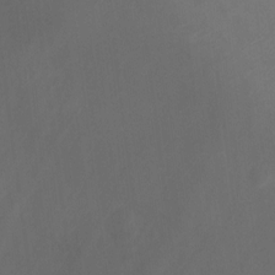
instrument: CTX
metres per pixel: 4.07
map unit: Ht
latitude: 2.4223
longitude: -25.7071
